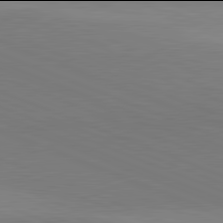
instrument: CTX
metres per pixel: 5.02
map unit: lApd
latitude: 81.9906
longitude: 137.4076
